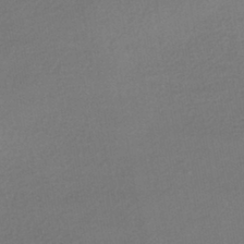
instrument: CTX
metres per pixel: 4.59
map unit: HNhu
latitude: -42.7463
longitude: 95.4076
